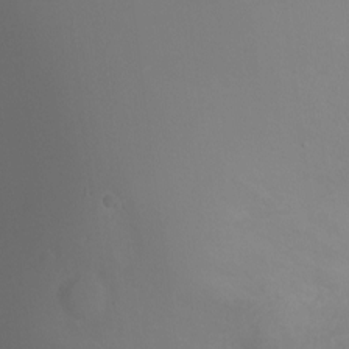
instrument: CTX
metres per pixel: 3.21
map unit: Ht
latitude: -9.9367
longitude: -45.7072
